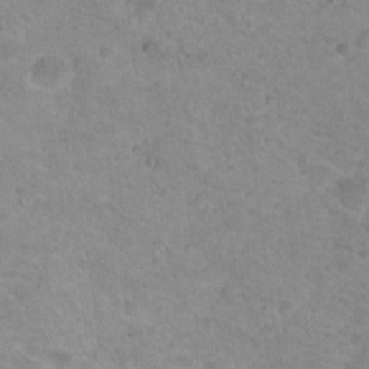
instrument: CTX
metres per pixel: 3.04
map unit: Nhu
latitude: 18.7246
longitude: -31.3860
